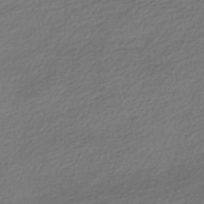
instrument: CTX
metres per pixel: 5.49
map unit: HNhu
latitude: -41.3887
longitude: 96.3495
